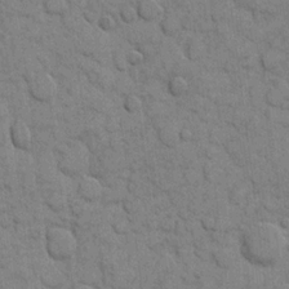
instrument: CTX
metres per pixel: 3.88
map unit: eHh
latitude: 8.0822
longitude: -65.2348
